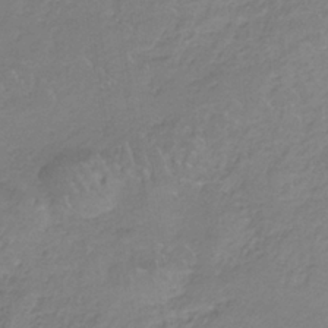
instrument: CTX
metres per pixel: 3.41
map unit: HNb
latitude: -34.8408
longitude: 55.9556
